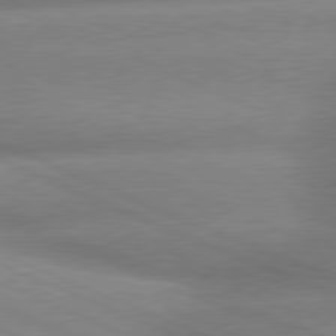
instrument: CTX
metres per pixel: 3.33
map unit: lApd
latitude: 79.6883
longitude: -166.4412
